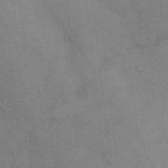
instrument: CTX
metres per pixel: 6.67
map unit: Nhu
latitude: 7.9717
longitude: -24.2900
